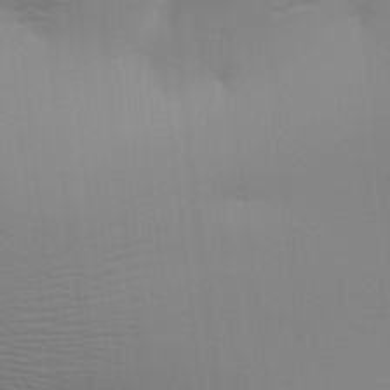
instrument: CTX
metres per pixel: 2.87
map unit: Aa
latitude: 31.9528
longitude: -141.2537
